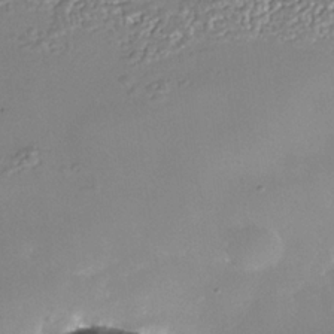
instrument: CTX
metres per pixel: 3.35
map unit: Nhe
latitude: -36.0850
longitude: -92.1389
